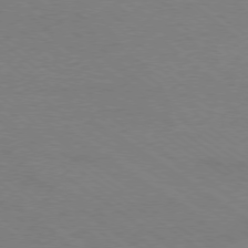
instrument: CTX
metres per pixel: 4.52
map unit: Ap
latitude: -78.5951
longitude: -85.2348
